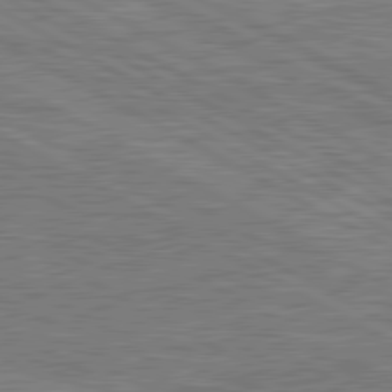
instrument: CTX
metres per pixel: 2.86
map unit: lApd
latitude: 80.8002
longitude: -171.0269
